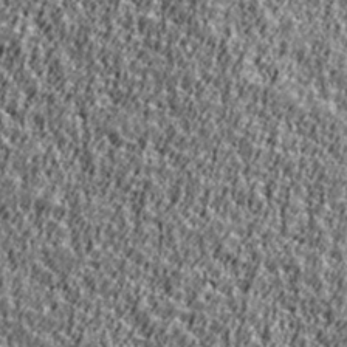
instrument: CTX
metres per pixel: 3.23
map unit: Ave
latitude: 42.0444
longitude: -112.3467
